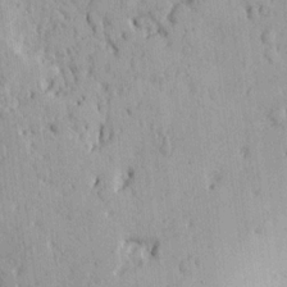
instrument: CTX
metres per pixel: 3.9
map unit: Aa
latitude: 14.2334
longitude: -139.8205
